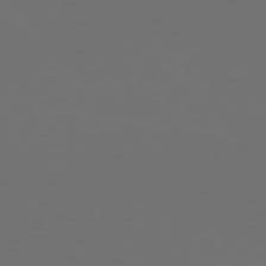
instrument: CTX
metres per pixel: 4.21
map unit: Hpe
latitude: 76.3467
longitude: -141.2725
